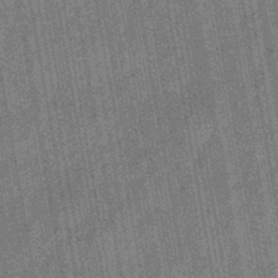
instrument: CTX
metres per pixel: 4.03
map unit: eHb
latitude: -44.1606
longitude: 87.9556
